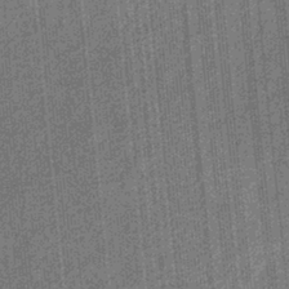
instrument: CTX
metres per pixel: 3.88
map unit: eHb
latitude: -31.9745
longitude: 73.6533
